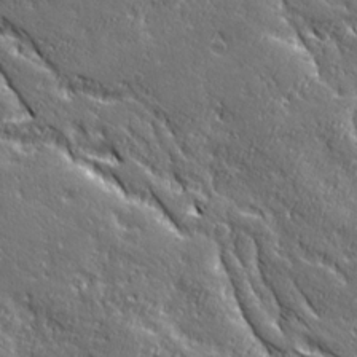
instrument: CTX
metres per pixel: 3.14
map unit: Ave
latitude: 20.3468
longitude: -135.8772
